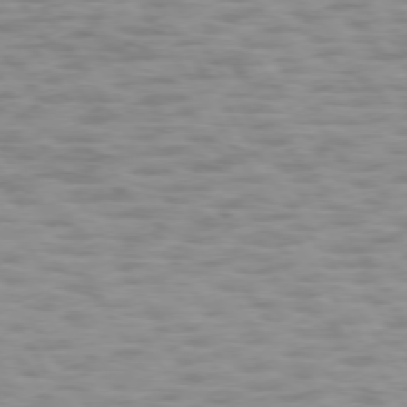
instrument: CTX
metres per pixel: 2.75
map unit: lApd
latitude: 74.7813
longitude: -50.6679
